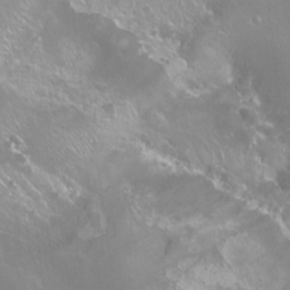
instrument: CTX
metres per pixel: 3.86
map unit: Ht
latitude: -14.3873
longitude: -42.5546
